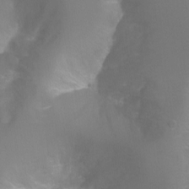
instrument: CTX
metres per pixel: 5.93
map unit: Ht
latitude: -6.5384
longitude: -32.4979
